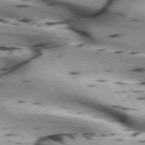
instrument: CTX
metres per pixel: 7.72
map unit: lApd
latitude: 72.6869
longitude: -52.9892
